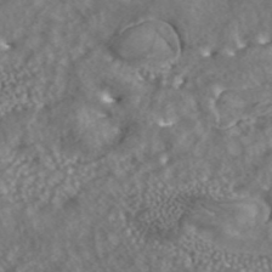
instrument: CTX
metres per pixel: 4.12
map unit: ANa
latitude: 42.5357
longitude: 23.8612
